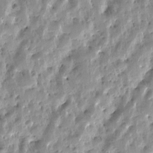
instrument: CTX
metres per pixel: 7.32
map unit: Htu
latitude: -4.9730
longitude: 173.1620
